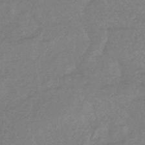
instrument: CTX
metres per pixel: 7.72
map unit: lHb
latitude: -43.6343
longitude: 80.7274
